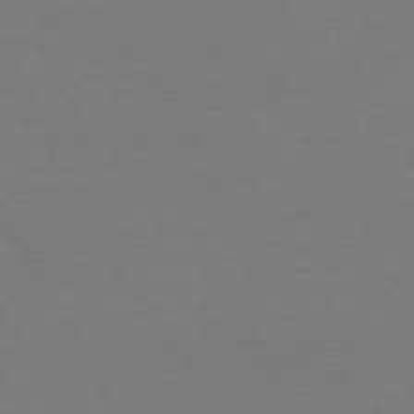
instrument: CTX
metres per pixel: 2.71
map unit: Hpe
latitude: 72.5168
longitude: -125.6693
